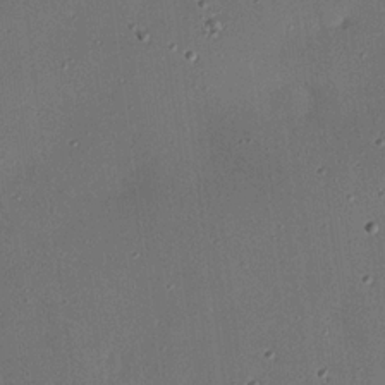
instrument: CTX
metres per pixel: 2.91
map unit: eHh
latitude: 22.9892
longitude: -91.5182
